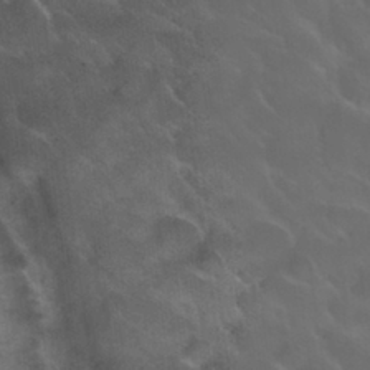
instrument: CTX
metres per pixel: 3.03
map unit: Nhu
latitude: 30.6491
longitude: -55.3293
